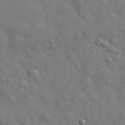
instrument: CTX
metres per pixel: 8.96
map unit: eHh
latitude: 29.4993
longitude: -75.8394
